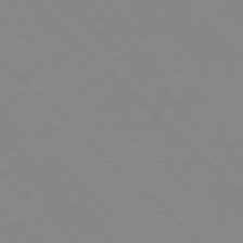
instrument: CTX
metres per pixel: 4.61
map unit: Hpe
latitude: -79.0108
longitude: 8.2550
